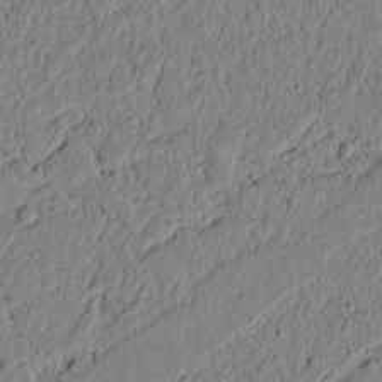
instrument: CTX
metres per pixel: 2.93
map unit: lAvf
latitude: 6.8002
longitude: 165.1431
